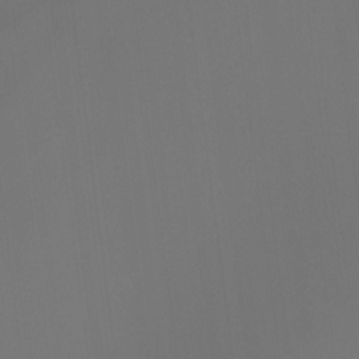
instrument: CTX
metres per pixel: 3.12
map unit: Ht
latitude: -10.0661
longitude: -46.4601
